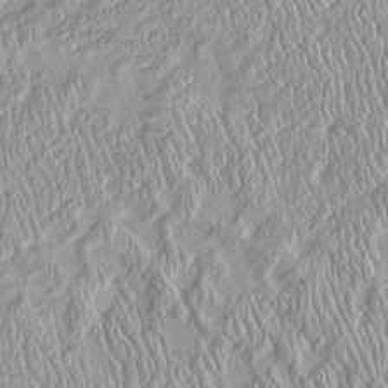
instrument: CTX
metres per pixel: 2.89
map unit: Htu
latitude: -4.7274
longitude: 157.9367
